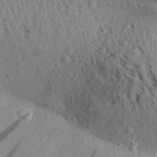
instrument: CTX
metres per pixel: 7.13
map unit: Aa
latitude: 30.5168
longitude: -138.3845
